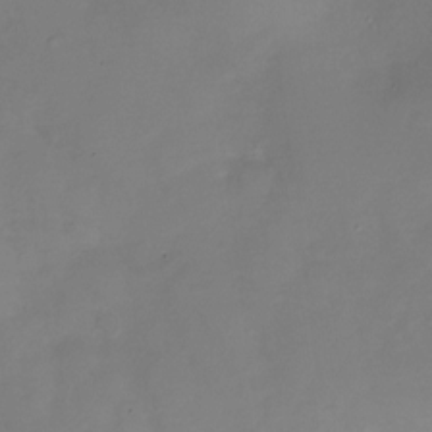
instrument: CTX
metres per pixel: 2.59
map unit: Nhu
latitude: -26.5573
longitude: -57.2914
